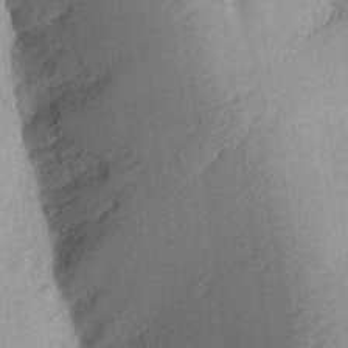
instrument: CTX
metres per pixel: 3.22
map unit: Aa
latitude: 27.0081
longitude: -145.1970
